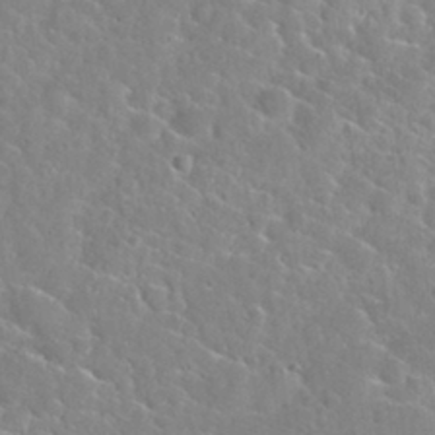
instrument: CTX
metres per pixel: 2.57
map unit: Nhu
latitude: 30.6869
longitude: -51.0836
